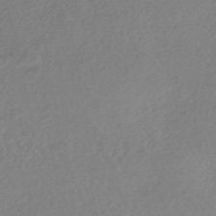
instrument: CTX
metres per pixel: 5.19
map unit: HNhu
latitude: -44.8975
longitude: 91.5966
